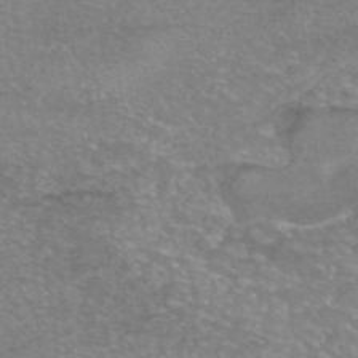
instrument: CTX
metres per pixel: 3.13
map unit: eAb
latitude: 45.8205
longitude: 103.3888
